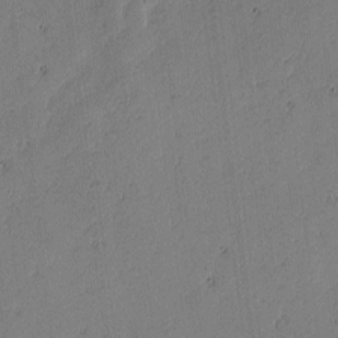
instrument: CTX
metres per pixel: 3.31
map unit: lAvf
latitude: -1.4266
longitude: -106.2145
